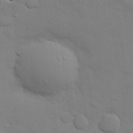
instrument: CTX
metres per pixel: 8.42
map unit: eHh
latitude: 28.4790
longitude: -75.2915
